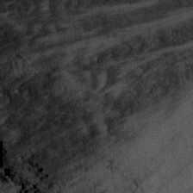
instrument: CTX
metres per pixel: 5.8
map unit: Ht
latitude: 11.3293
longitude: -38.3089
